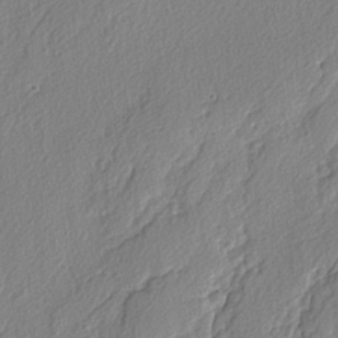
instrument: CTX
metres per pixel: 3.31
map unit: lAvf
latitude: -4.1228
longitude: -108.8191
